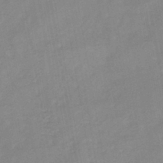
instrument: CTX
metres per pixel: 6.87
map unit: HNhu
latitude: -42.2928
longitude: 91.3510
